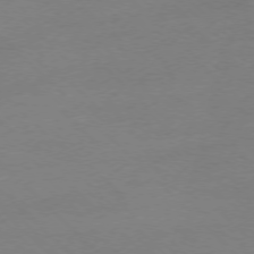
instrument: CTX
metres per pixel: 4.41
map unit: Ap
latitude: -76.9920
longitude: -70.5168
